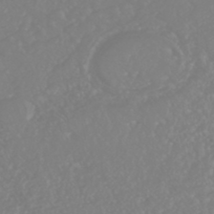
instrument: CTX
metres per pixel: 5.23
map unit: HNhu
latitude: -46.6518
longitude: 97.4266
